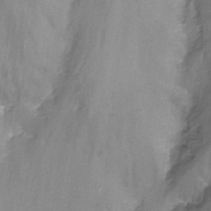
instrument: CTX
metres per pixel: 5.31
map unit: Nhu
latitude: -8.7085
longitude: -49.3671
